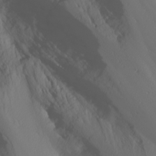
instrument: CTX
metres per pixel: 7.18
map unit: Nhu
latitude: -0.1984
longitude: -77.7260
